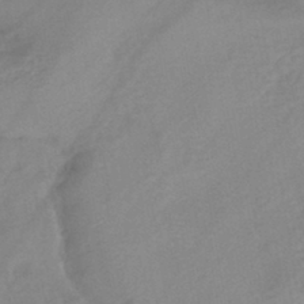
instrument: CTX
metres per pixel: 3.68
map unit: eHb
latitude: -41.8044
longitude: 84.6518
